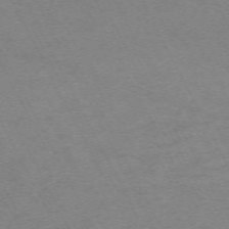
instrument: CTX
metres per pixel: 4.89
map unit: Hpe
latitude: -70.6708
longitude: 15.6533
